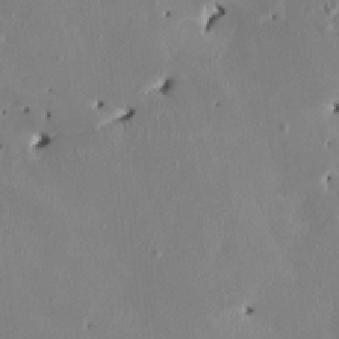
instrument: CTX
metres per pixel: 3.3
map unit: HNhu
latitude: 3.0458
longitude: -4.9514
